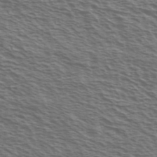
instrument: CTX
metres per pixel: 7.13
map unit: Ave
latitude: 38.4223
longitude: -109.5371
